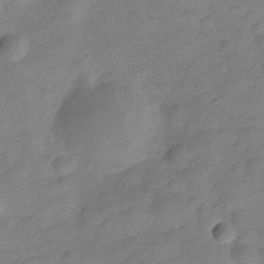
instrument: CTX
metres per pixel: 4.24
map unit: Hve
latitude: -28.1606
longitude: 92.5196
